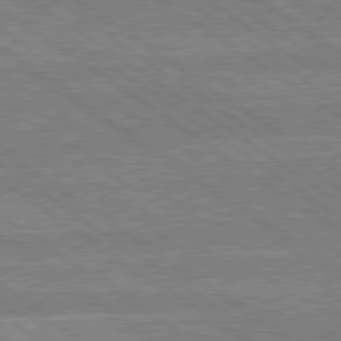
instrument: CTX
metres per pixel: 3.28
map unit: lApd
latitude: 79.3482
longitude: -161.5560
